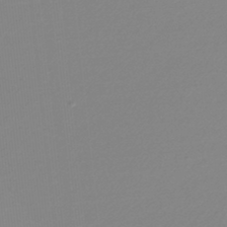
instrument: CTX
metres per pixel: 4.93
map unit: lHb
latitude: -45.1809
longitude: 65.1242
